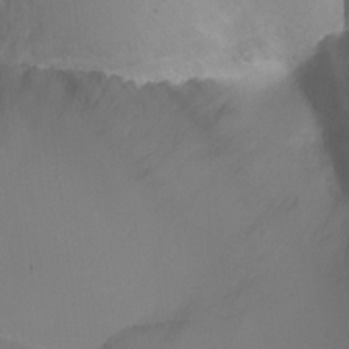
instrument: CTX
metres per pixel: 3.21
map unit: Ht
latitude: 1.5749
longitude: -35.3670
